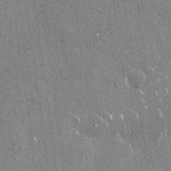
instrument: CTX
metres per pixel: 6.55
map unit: Nhu
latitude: -28.3684
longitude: -80.4601
